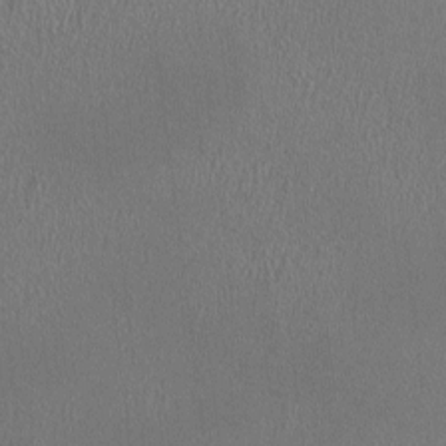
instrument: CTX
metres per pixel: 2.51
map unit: HNhu
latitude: 0.0444
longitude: 0.6708
